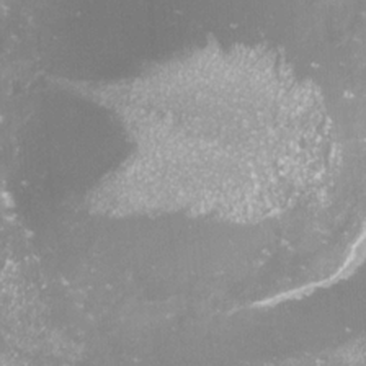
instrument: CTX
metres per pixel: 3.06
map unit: Nve
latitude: -18.1606
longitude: -59.1025
